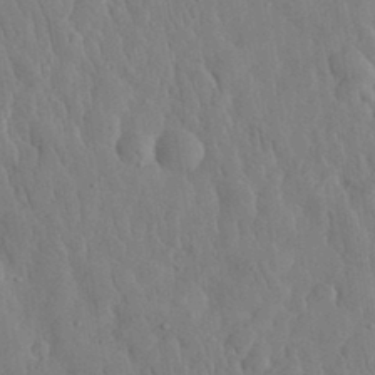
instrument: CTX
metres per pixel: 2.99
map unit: eHh
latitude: 32.3089
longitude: -74.2712
